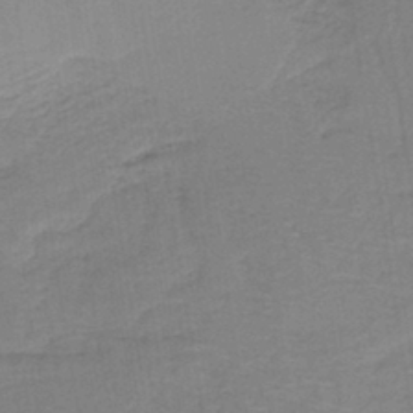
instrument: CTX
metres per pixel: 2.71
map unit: lHb
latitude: -40.6518
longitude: 52.9919
